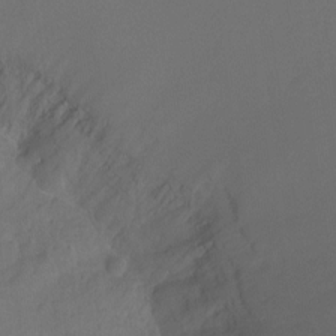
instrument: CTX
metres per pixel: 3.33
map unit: Ht
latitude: -7.1998
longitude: -30.1956
